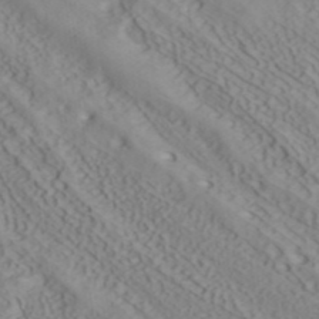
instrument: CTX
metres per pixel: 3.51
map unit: ANa
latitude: 40.6679
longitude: 33.9556
